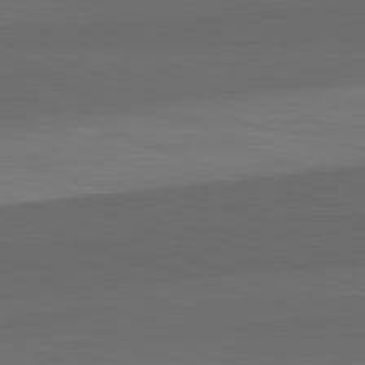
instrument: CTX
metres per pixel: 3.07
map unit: lApd
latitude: 82.4034
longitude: 135.8422
